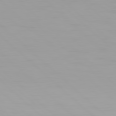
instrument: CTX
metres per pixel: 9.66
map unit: Hpe
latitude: 77.8016
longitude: -140.3656
